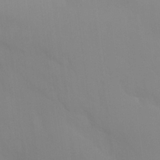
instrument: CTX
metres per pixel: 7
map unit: Nhu
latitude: 26.1578
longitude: -56.9324
